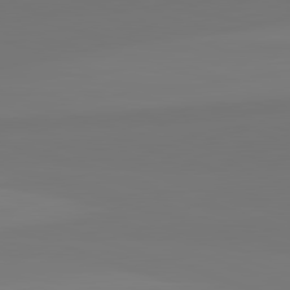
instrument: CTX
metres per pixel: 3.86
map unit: lApd
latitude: 82.5545
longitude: 152.5762
